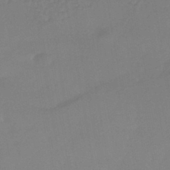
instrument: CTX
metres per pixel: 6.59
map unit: HNhu
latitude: -44.3495
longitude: 93.6911
